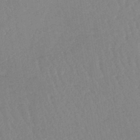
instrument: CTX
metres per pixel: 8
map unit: lHb
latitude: -40.6707
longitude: 67.6911
